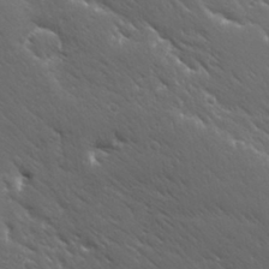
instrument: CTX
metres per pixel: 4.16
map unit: Ave
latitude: 19.5371
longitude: -137.7828
